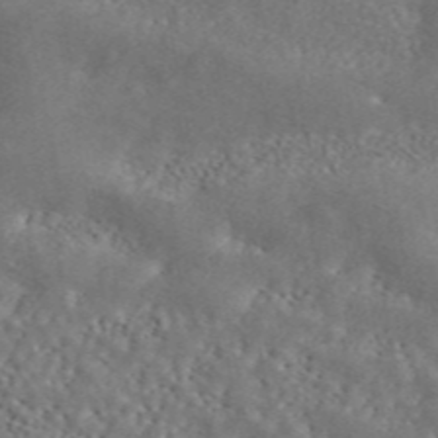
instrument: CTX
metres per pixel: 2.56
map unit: ANa
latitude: 45.4993
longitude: 27.6532
